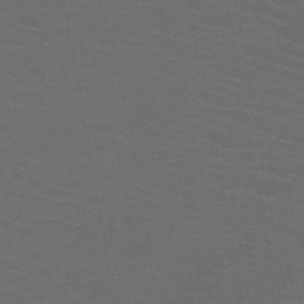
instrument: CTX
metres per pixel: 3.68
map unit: HNb
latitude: -49.7667
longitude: -46.1956
